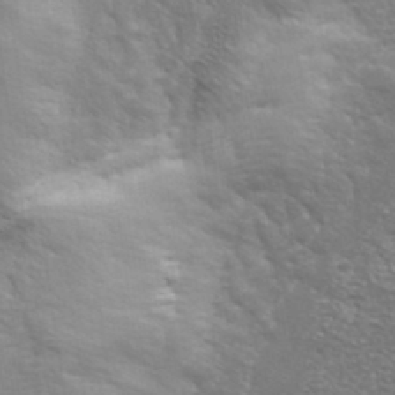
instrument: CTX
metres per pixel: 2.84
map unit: eHh
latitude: 36.2334
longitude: -80.8569
